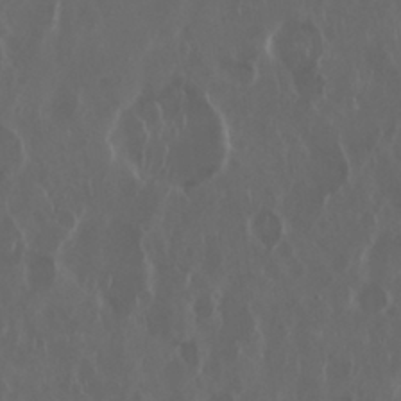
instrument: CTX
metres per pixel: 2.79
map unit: Nhu
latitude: 29.8016
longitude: -59.9339
